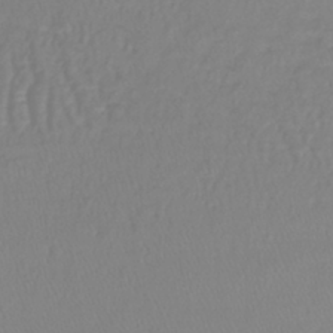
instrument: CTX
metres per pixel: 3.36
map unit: lHb
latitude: -41.5021
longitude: 64.5385
